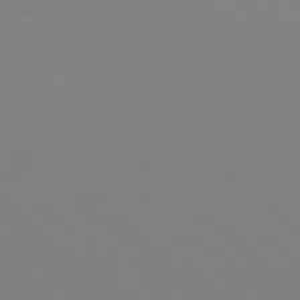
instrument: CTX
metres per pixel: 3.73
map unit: Hpe
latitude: 78.1389
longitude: -172.1766
